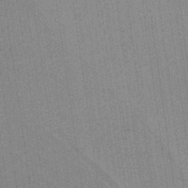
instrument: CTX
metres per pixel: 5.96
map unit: HNb
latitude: -37.3887
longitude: 57.0864
